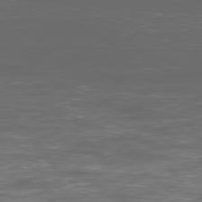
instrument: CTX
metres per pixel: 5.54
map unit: Ap
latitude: -79.9556
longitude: -73.2159
